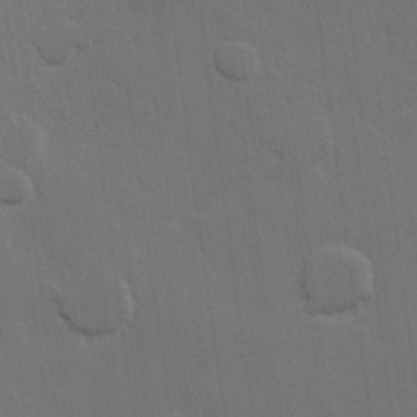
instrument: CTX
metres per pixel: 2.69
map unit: Hve
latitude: 22.7813
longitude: 147.2565
